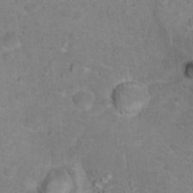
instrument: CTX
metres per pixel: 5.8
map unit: Nhu
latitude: 17.2915
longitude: -31.9717
